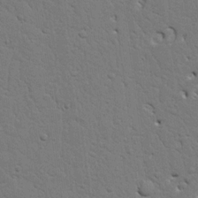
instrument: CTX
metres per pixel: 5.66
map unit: Nhu
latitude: 20.1956
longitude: -78.9136
